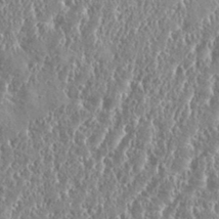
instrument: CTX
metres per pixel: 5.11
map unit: eHh
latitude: 34.7057
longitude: -134.8002
